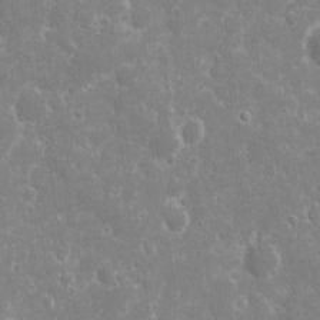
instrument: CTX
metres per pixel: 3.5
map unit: eHh
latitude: 8.3090
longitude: -70.2522
